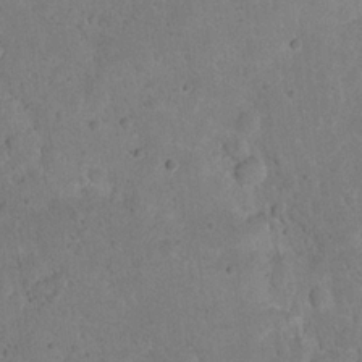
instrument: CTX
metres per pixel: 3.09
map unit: eHh
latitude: 19.6882
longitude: -62.7436
